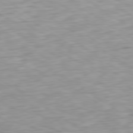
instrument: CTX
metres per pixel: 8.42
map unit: Ap
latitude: -79.9367
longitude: -58.1200
